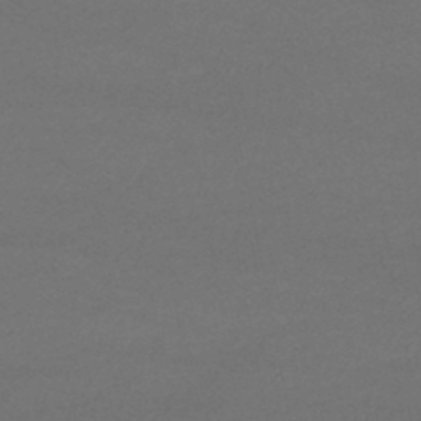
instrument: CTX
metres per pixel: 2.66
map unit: lHb
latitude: -38.2551
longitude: 73.0486
